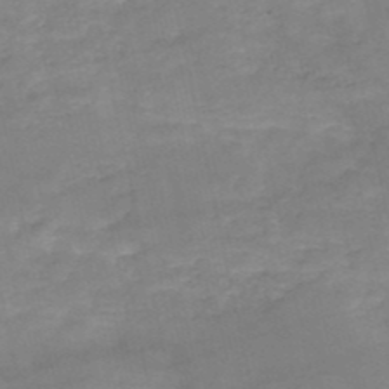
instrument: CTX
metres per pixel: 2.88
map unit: HNb
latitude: -50.3684
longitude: -39.3859
